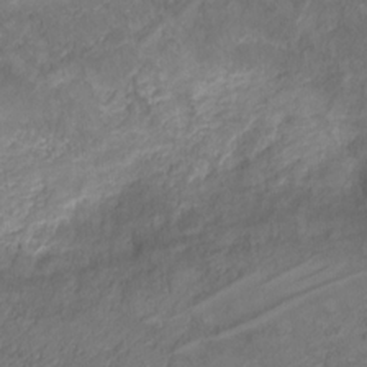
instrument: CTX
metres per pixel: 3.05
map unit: Nve
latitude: -19.2565
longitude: 106.2929
